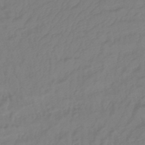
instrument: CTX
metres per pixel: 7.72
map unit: lHb
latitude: -42.7652
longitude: 77.6155
